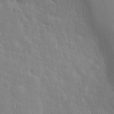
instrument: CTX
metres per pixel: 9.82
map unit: eHh
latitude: 35.0647
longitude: -61.1781
